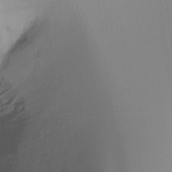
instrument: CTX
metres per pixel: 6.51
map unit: Ht
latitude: -16.1417
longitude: -45.3292
